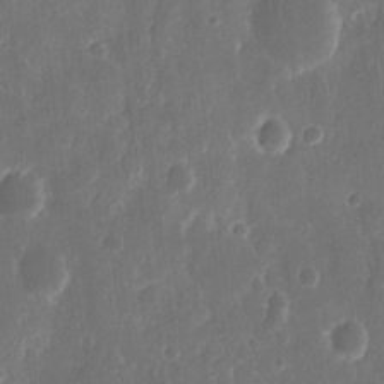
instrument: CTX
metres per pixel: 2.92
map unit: eHh
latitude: 11.1214
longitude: -72.4412
